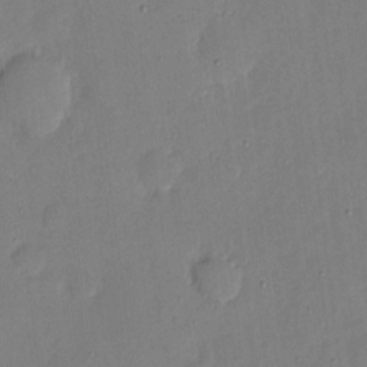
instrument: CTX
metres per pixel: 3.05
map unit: eHh
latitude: 4.7813
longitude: -72.3468
